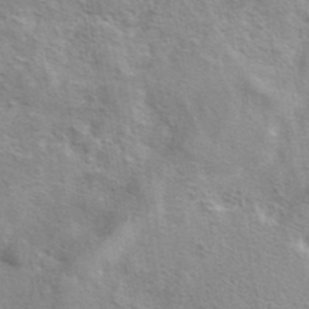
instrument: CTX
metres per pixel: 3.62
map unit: eAb
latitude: 42.0255
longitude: 103.7667
